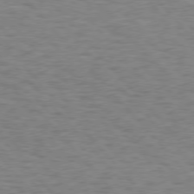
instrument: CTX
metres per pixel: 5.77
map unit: Hpe
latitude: 75.7072
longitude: -136.1200
